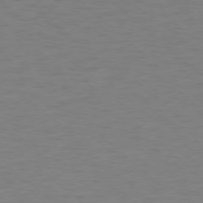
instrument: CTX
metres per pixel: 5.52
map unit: Ap
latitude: -78.1416
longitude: -68.2334
